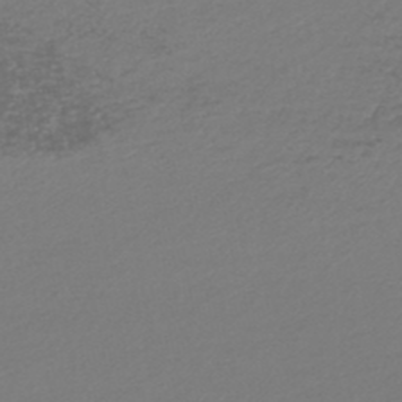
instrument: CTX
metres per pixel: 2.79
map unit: lHb
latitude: -46.0661
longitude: 68.1227
